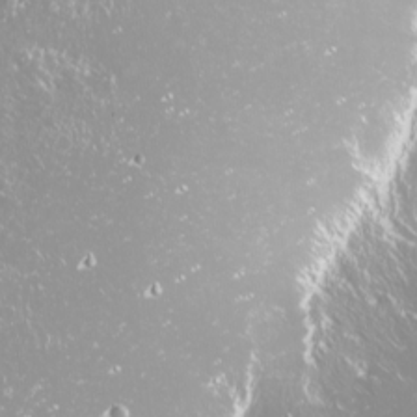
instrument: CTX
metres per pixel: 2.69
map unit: Nhu
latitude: -9.4076
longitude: -70.2522
